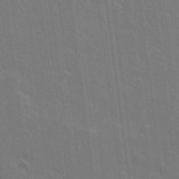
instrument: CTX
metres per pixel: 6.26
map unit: lAvf
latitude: 15.9906
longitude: -128.4223
